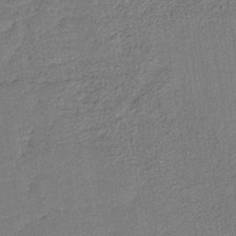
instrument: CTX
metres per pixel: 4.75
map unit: HNb
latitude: -34.3684
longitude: 62.8975
